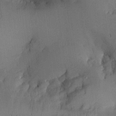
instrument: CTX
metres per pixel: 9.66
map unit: Aa
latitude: 26.1011
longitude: -129.6694
